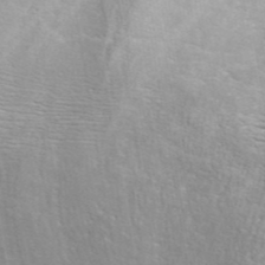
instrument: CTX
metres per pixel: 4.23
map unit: ANa
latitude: 42.1578
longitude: 16.7464
